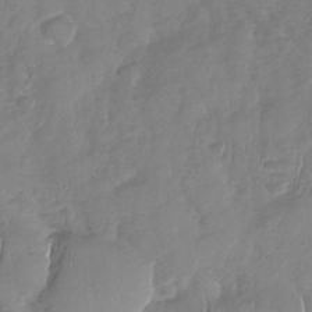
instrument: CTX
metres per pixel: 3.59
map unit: Nhu
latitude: -31.3887
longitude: -61.2348
